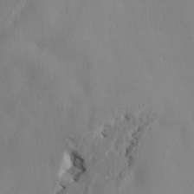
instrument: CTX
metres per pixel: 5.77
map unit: HNhu
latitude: 5.0080
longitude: -4.4034
